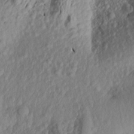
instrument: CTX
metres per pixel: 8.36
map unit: Aa
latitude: 18.2900
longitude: -144.5923
